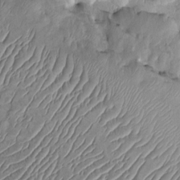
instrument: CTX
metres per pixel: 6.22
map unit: Htu
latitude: -1.7478
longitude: 149.5210
